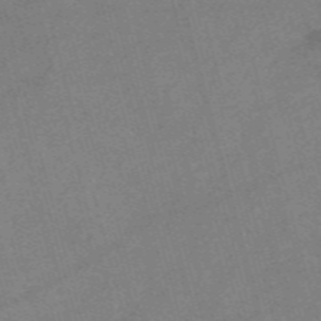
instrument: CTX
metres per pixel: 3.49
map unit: Nve
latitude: -58.6140
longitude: 64.9164
